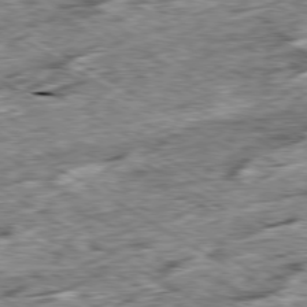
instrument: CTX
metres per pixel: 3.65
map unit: Ap
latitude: -79.8233
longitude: -84.0444
